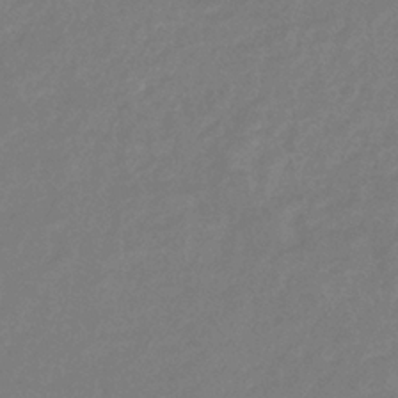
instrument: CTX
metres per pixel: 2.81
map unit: eHb
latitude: -36.5195
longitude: 78.3684
